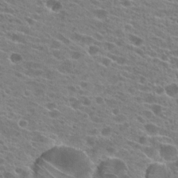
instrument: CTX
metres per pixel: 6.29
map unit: Hto
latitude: 24.7246
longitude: -42.5924
